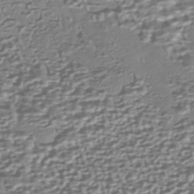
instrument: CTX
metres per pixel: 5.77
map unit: HNhu
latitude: -43.4643
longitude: 98.5196
